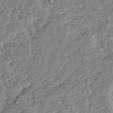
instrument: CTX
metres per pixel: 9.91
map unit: Ave
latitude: 13.4427
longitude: -136.7247
